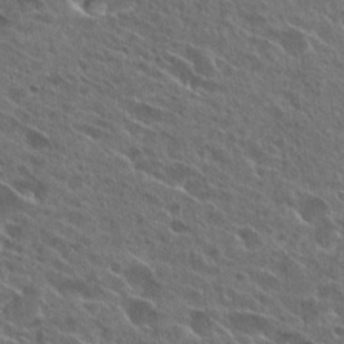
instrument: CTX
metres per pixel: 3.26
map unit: Hto
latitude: 26.8191
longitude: -44.7435
